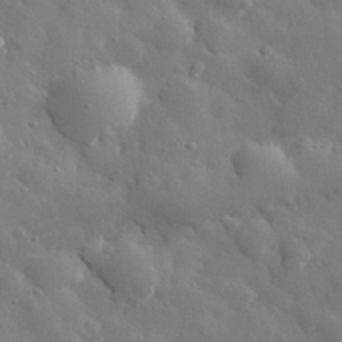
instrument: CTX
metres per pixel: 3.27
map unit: eHh
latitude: 29.0458
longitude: -78.6302
